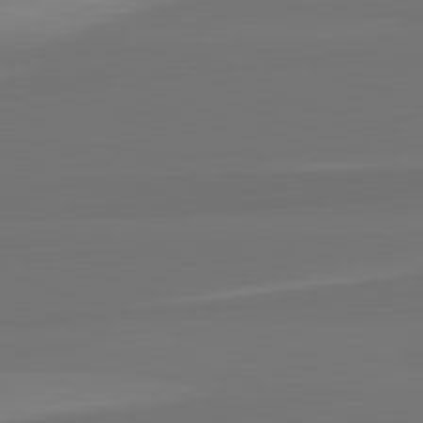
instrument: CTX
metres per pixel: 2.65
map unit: lApd
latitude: 82.4412
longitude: 158.9163
